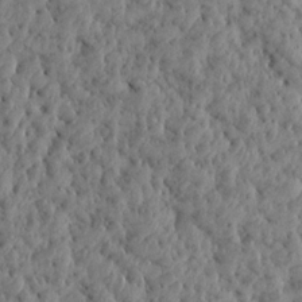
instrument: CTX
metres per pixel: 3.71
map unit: Aa
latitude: 15.3860
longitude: -142.2145
